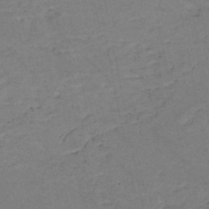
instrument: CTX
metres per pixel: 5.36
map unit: HNb
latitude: -50.5574
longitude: -52.1011
